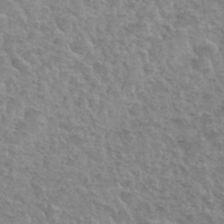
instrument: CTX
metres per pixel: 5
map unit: Hto
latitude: 35.2726
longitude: -51.5182
